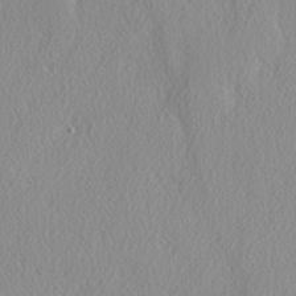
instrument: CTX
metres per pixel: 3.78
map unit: lAvf
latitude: -5.6344
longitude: -109.1403
